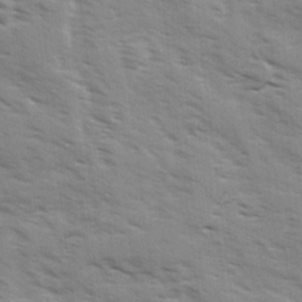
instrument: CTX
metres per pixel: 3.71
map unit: Ave
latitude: 1.4048
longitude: -110.5357
